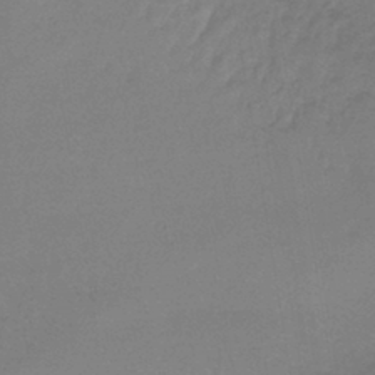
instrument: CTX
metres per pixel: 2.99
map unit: lHb
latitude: -42.1416
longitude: 59.8233
